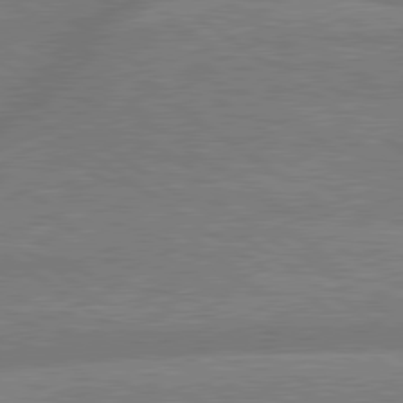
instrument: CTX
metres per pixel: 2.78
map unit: lApd
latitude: 79.6883
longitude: -164.2900
